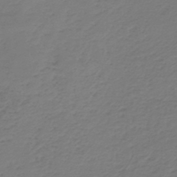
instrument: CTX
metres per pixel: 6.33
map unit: lHb
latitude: -43.6532
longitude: 62.7652
